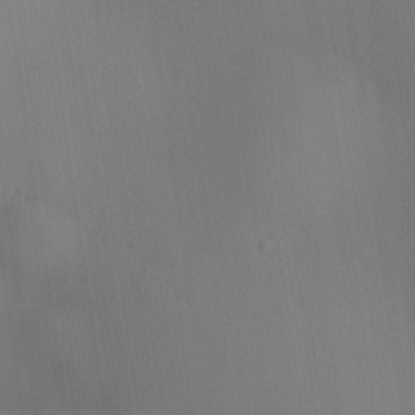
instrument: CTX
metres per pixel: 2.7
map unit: HNhu
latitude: 9.3482
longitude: 14.4440
